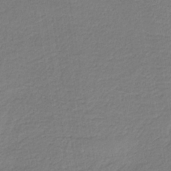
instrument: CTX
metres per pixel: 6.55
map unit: HNb
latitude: -37.1242
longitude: 57.9556
